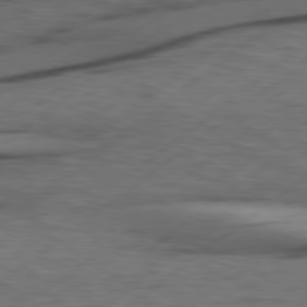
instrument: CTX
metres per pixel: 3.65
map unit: Hpe
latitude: 78.9703
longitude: -120.4412
